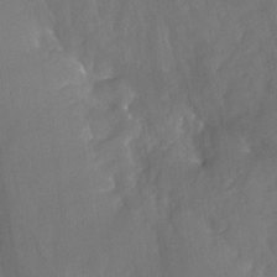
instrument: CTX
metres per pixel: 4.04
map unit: Nhu
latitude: -26.2361
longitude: -57.2159
